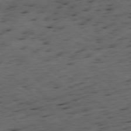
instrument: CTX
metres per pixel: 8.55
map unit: Ap
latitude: -78.5007
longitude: -60.2522
